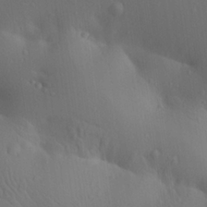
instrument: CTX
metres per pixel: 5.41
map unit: Aa
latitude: 23.2537
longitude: -137.1781
